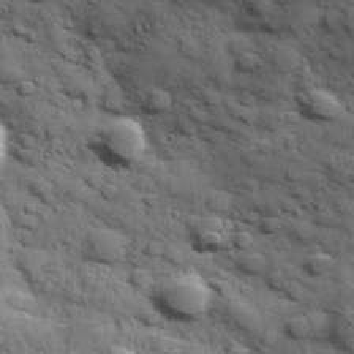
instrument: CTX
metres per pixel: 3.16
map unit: Hve
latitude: 24.6868
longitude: 147.2754
